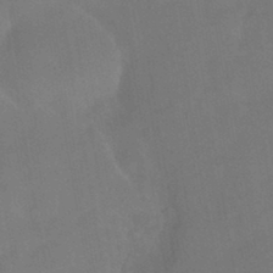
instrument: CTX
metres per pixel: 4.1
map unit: HNhu
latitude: -44.5385
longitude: 91.9178
